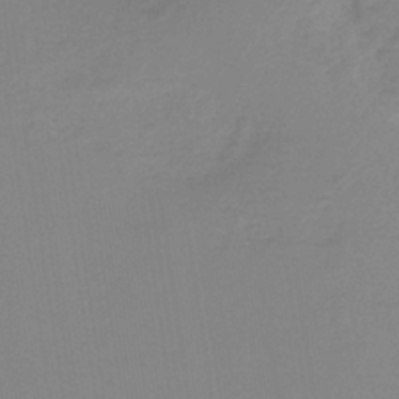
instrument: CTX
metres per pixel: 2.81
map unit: HNb
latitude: -36.8408
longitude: 54.9353
